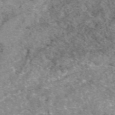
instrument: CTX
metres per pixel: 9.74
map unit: eAb
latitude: 49.2348
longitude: 111.1998
